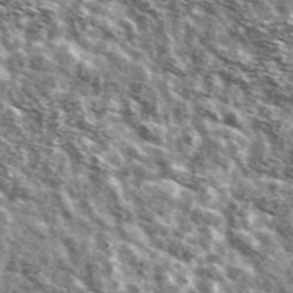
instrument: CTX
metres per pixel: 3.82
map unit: Ave
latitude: 41.2348
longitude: -106.2711
